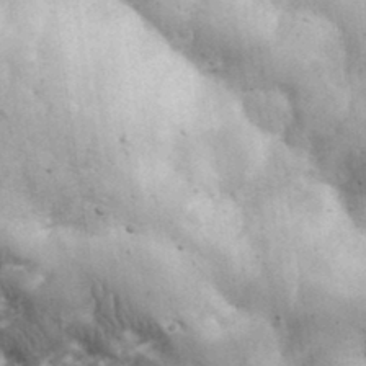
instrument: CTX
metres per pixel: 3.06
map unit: eHh
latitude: 33.8583
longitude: -69.9528
